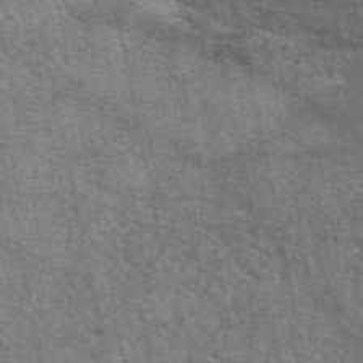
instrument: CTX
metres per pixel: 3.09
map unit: eAb
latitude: 50.7624
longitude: 112.5385
